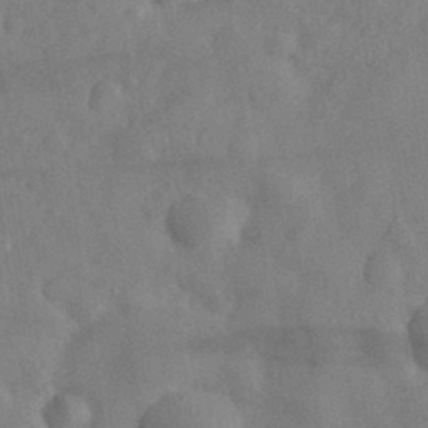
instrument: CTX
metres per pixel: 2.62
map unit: eHh
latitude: 30.6302
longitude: -72.1767
